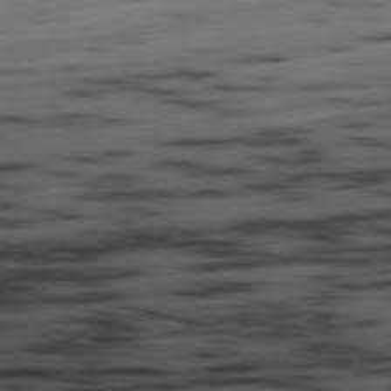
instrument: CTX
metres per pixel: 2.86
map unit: Ap
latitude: -79.1620
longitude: -73.3104
